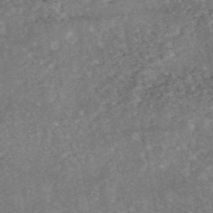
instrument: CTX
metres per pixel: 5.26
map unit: eAb
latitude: 46.8758
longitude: 120.6140
